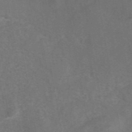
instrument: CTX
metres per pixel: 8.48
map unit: eAb
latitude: 43.2726
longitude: 106.8786
